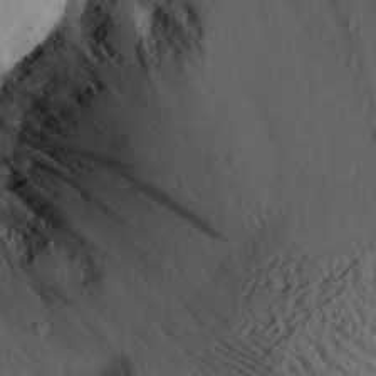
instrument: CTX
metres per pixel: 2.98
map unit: Aa
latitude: 30.5546
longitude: -133.8583
